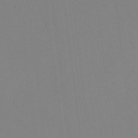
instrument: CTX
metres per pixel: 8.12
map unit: Ht
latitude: -8.7652
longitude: -34.1955
